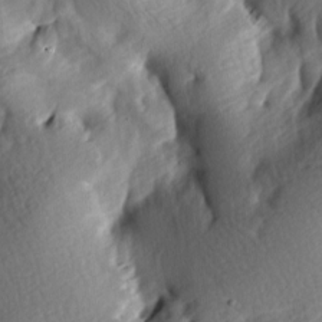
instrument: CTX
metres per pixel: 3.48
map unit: lAa
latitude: -8.1795
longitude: -126.2334
